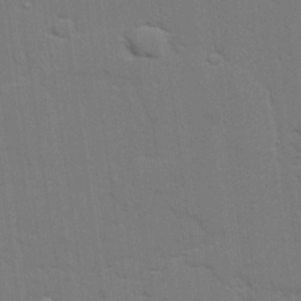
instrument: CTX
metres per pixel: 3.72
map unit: lAvf
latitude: 27.6694
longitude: -108.6679
